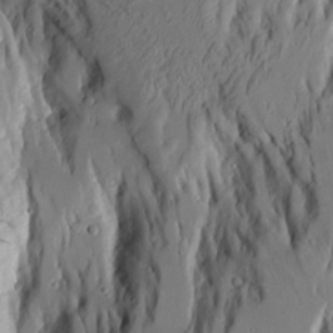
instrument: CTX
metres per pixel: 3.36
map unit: Aa
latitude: 9.7072
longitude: -126.2523
